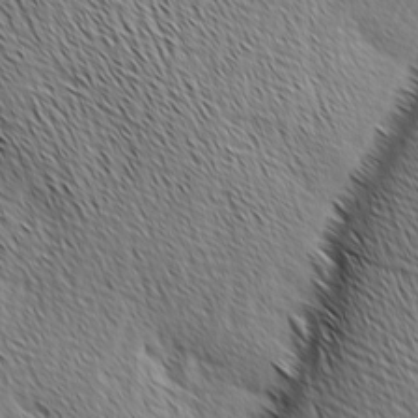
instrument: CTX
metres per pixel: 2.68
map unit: Ave
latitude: 1.1970
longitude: -115.0269
